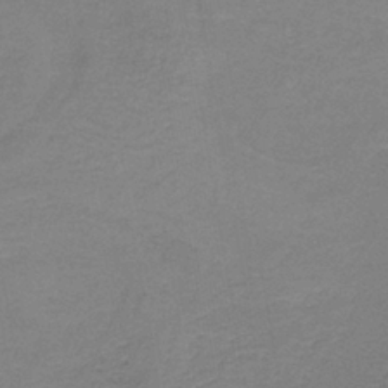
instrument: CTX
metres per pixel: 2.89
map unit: eAb
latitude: -35.8422
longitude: 52.8408
